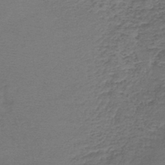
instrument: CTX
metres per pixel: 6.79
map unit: lHb
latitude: -43.9745
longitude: 59.4832
